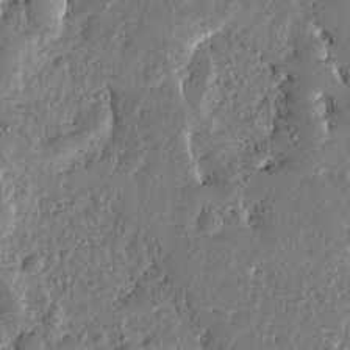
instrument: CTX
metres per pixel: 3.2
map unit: Ave
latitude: 13.6505
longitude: -137.8584
